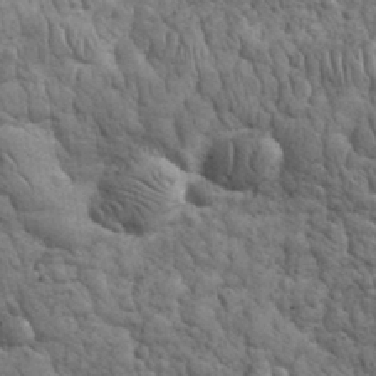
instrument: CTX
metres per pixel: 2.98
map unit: eHh
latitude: 32.3845
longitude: -67.6693
